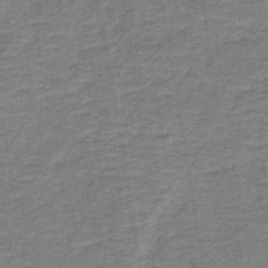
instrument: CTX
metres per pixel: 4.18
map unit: lHb
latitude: -41.6344
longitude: 54.7463
